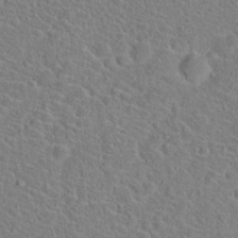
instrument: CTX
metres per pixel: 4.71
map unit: Hto
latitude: 21.4805
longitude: -45.2537
